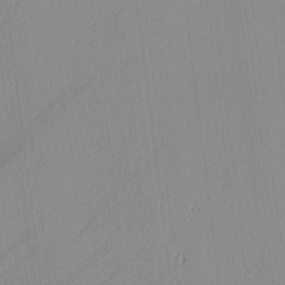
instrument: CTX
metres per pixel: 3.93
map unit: lAvf
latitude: -0.9353
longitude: -108.0822
